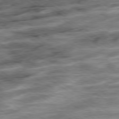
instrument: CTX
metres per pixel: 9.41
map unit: Ap
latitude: -79.5021
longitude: -48.3089
